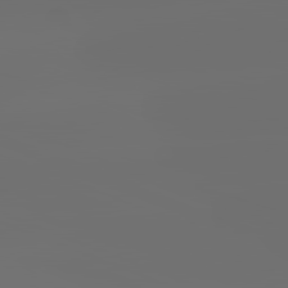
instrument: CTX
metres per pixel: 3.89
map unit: lApd
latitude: 82.2144
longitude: -153.2915
